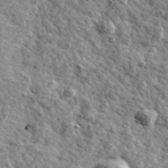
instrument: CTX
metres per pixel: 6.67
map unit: Ave
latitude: 41.9339
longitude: -108.7246
